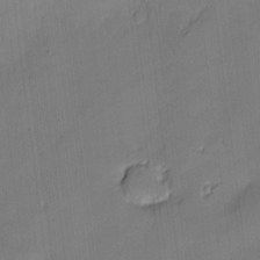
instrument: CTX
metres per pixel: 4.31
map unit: Hve
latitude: -10.1606
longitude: 176.2739
